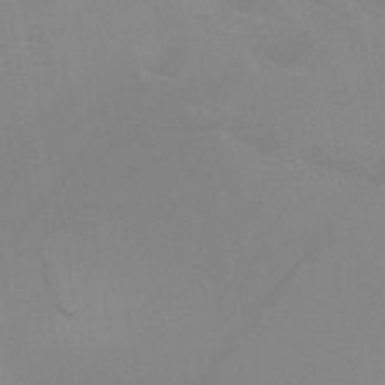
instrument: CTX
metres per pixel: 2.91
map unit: HNb
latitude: -45.9745
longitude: -42.7624
